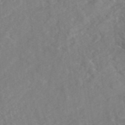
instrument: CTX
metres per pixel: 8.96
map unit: eAb
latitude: 45.4993
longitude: 127.4076
